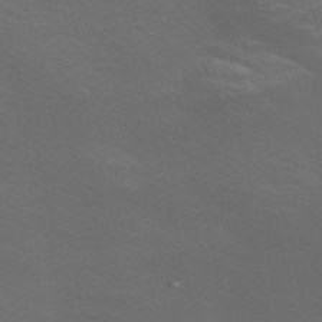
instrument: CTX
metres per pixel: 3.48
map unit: Nve
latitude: -56.7841
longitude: 54.0472
